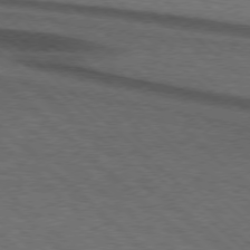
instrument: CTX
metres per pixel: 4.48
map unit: lApd
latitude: 75.7072
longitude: -84.7813
